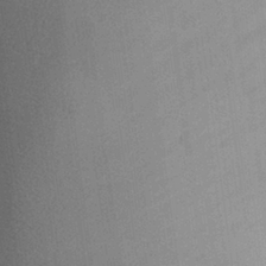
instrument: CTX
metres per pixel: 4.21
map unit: Aa
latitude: 28.6679
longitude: -137.0270
